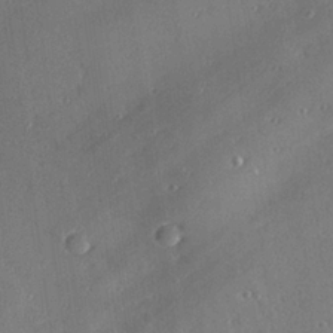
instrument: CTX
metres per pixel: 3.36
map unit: Hve
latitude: 27.7072
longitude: -91.1214
